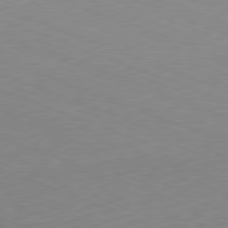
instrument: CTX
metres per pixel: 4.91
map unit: Hpe
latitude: -82.1795
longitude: 15.3510
